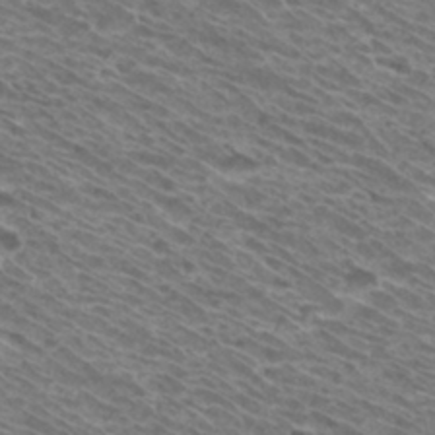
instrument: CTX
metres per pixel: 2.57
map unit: Hto
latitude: 33.0081
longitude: -40.7246
